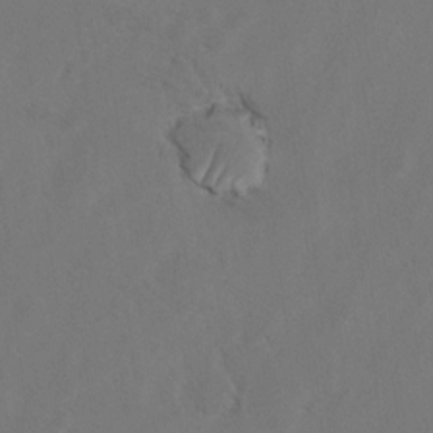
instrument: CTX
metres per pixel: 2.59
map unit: Hto
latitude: 8.3845
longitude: -34.9702
